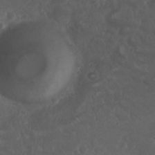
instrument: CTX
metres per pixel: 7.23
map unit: Nhu
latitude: 28.9136
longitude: -57.1025
